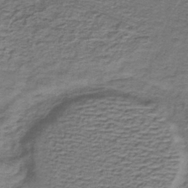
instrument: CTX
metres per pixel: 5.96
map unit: lHb
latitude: -40.5951
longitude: 62.4062
